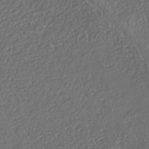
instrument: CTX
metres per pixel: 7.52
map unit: Nhe
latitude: -38.1228
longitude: -87.4048
